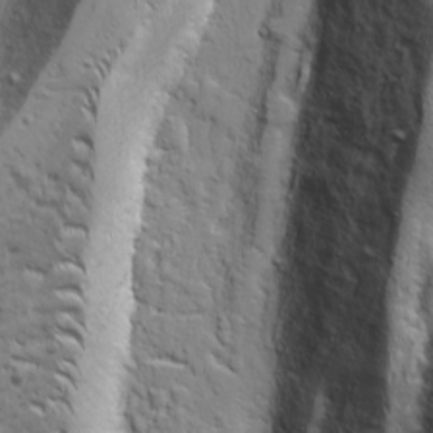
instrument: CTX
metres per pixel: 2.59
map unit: Ave
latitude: 11.1025
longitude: -104.8569
